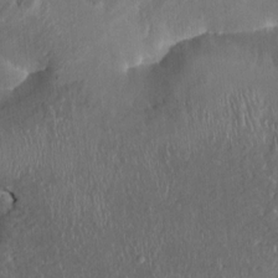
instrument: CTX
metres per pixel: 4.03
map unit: HNhu
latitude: 3.9906
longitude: -6.1389
